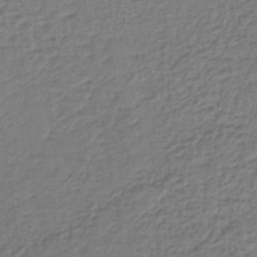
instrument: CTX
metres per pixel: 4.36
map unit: lHb
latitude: -38.9164
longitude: 59.1242
